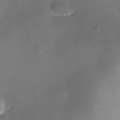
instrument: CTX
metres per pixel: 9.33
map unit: Nhe
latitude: -35.5021
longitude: -90.1578
